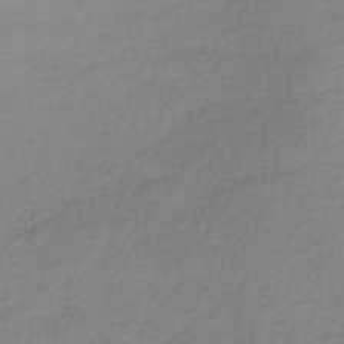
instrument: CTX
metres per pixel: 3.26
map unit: lHb
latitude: -40.3117
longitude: 69.9556
